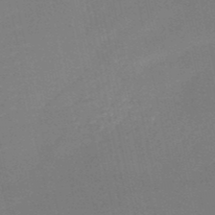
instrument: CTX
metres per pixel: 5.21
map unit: HNb
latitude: -51.1242
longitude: -47.5560
